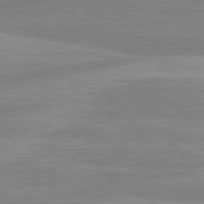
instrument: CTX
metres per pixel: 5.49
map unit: lApd
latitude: 80.6301
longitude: -168.4790
